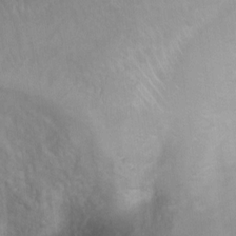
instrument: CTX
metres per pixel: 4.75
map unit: Ht
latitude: 3.9528
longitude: -28.5168
